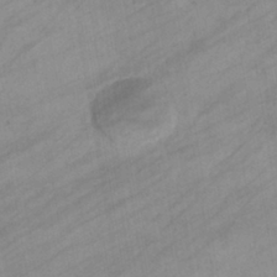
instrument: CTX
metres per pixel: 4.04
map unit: eHb
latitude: -39.3132
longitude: 81.7856
